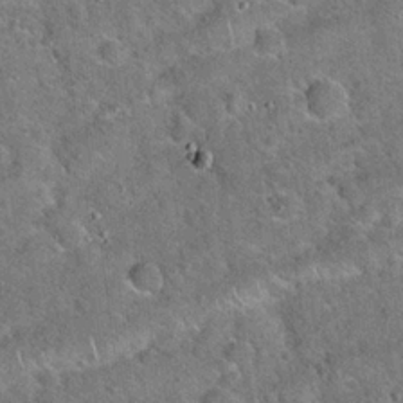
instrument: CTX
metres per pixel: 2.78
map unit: Hto
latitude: 19.4615
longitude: -50.2900
